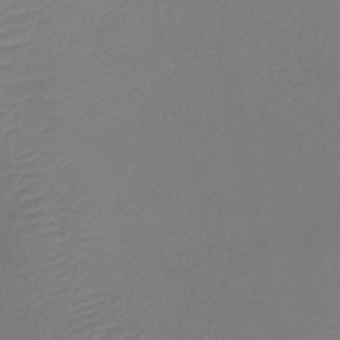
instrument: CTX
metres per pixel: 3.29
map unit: lHb
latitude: -42.5573
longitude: 76.2739
